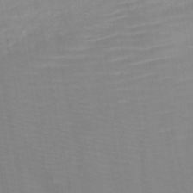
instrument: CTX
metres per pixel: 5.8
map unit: HNb
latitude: -46.5573
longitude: -47.6883
